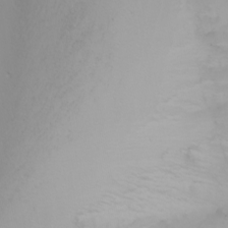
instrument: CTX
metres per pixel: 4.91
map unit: Nhu
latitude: -4.2172
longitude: -89.4427
